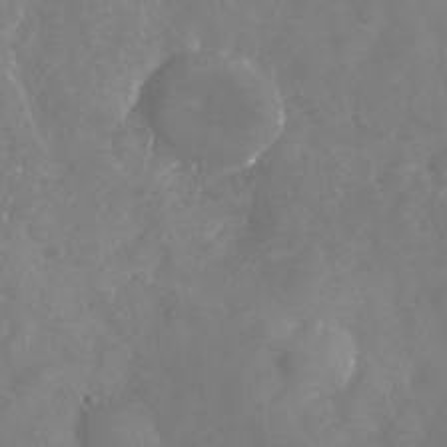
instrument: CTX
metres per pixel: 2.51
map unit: Nhu
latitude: -24.2739
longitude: -57.2725
